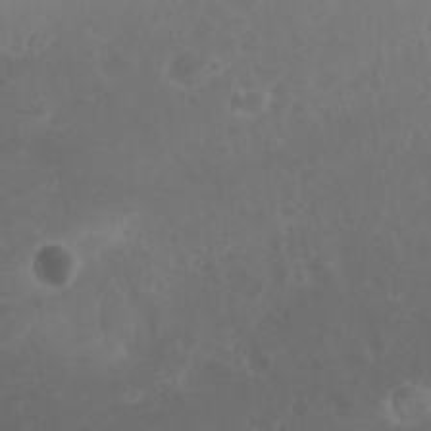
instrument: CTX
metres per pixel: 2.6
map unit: Nhu
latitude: 22.7435
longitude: -66.2522
